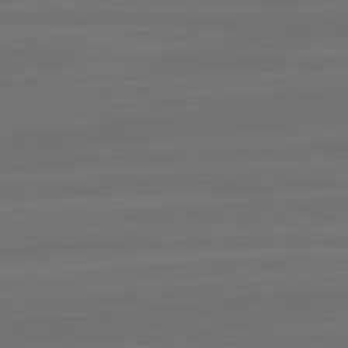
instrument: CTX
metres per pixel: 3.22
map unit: lApd
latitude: 82.5734
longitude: -179.8206
